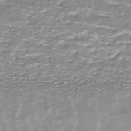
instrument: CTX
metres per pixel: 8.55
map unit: ANa
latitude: -44.4440
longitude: 105.2943
